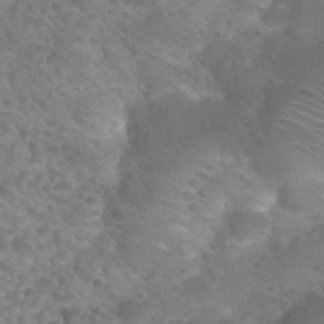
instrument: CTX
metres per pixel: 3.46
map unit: Nhu
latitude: 26.9703
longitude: -54.9703
